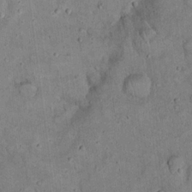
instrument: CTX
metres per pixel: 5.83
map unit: eHh
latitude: 19.6316
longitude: -60.7435
